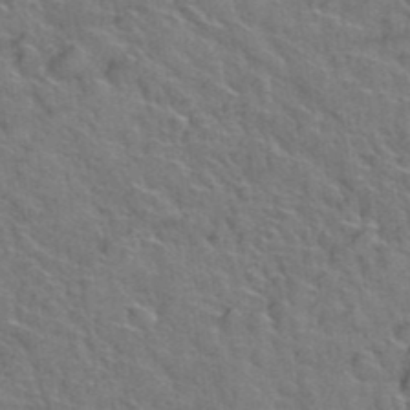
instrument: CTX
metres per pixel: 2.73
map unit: Hto
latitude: 38.4412
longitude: -43.9906
